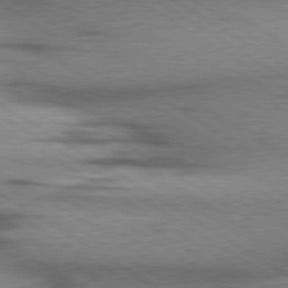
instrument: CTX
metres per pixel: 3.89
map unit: lApd
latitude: 79.6883
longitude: 167.6533
